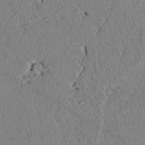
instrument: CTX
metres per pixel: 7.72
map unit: lAvf
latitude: 7.6127
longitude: 160.6141
